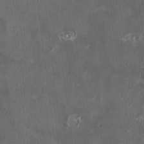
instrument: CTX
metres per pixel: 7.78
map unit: HNhu
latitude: 1.6505
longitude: -3.8583
